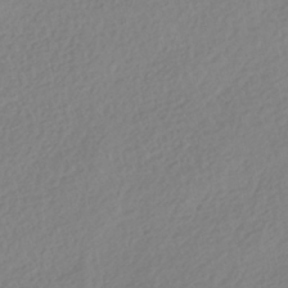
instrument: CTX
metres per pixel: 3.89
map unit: HNhu
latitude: -41.5399
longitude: 93.3132
